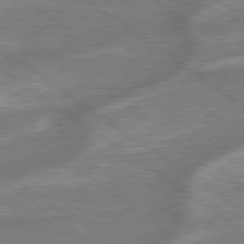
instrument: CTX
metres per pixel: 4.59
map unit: lApd
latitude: 79.4049
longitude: -171.4237
